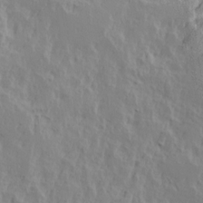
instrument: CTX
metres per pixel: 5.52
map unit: Ave
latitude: 15.5372
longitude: -137.7072
